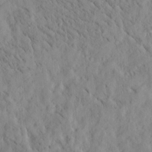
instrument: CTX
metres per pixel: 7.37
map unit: Htu
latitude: -3.9367
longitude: 173.9745
